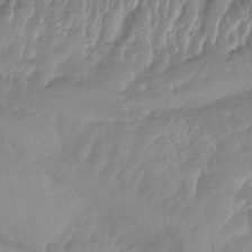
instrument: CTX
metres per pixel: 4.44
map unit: Nhu
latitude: -13.8611
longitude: -59.8961
